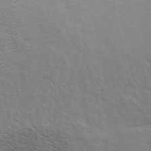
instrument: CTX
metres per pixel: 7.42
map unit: ANa
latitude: 48.5735
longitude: -74.9514
